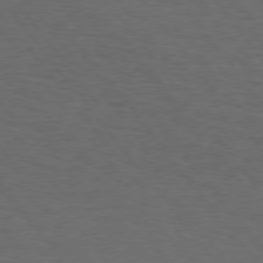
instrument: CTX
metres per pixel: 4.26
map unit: Hpe
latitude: 75.7828
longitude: -131.0270
